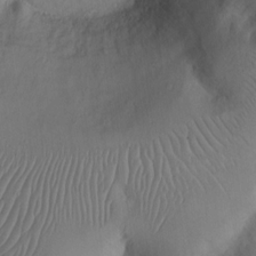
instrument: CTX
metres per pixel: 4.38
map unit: Hto
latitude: 12.4223
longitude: -56.3845
